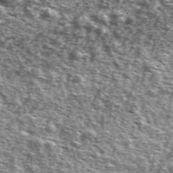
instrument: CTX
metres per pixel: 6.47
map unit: Ave
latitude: 41.7450
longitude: -106.1578
